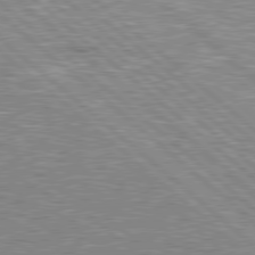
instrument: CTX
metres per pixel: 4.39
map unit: Hpe
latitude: 78.5546
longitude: -157.3481
